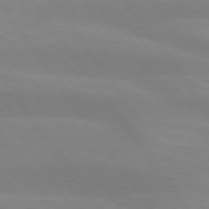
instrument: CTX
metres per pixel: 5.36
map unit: lApd
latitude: 74.2712
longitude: -49.0836
